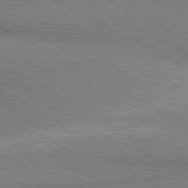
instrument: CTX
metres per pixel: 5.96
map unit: lApd
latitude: 80.8002
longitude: 163.2376
